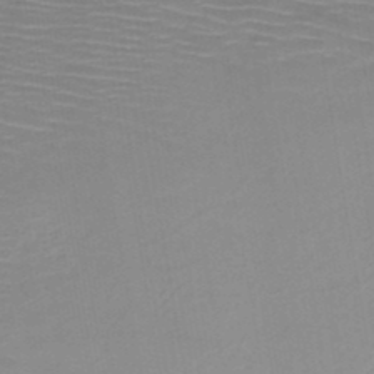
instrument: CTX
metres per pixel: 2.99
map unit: HNb
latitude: -48.0661
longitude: -44.9325
